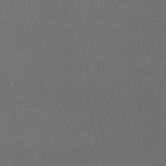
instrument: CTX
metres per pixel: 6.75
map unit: lHb
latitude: -47.9556
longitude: 61.3888
